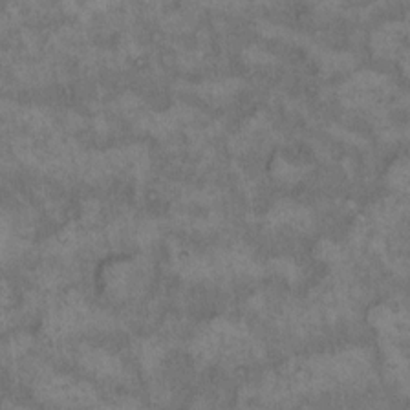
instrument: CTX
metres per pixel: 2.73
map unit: eHh
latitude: 14.0255
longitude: -64.3089
